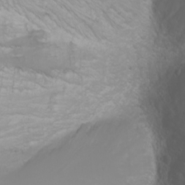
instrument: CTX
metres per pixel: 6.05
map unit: Nhu
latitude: -9.6911
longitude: -69.9528
